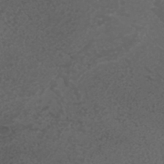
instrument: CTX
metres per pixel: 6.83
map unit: ANa
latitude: 36.0633
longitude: 14.4062
